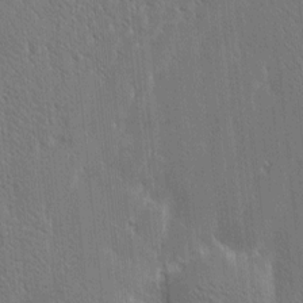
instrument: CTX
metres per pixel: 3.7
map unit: Htu
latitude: -4.4062
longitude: 174.4251
